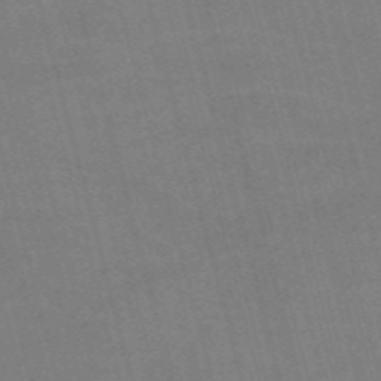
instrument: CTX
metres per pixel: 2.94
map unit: Nve
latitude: -58.4628
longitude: 61.8989
